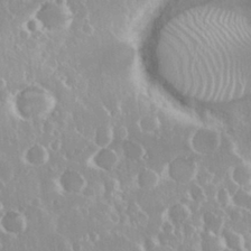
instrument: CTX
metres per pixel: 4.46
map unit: Nhu
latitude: 29.2159
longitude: -61.1970
